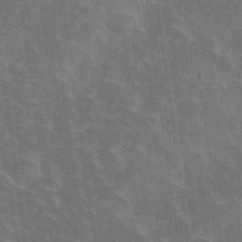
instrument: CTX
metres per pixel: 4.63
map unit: lHvf
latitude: 37.1592
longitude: -91.1403
